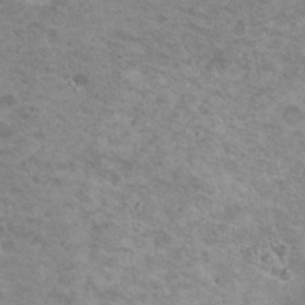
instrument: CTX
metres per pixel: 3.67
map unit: Nhu
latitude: 18.8380
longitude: -31.2537
